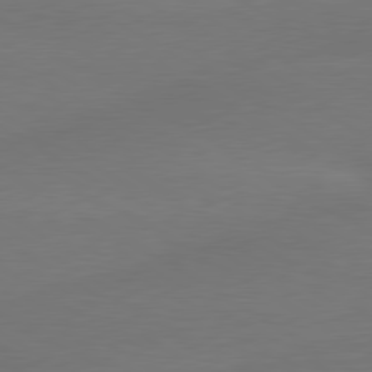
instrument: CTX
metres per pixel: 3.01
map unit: lApd
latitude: 79.6883
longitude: -88.7625
